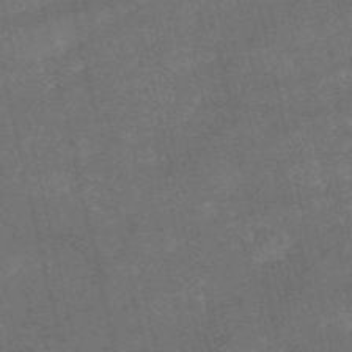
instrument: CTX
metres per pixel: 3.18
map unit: HNb
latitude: -52.1605
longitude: -40.6679
